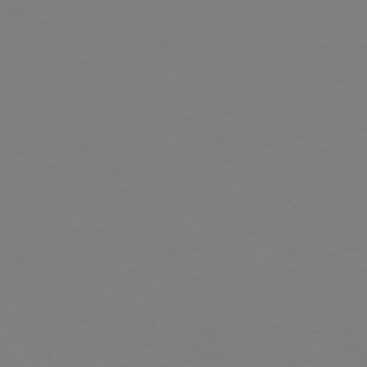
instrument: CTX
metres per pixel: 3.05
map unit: Hpe
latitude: -72.6329
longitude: 10.5007
